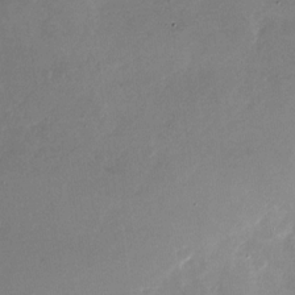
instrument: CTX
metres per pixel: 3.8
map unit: Nhu
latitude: -27.5399
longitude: -73.2348
